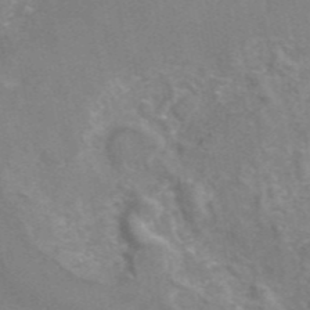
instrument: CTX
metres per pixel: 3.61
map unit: eAb
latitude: 45.8583
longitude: 115.7477
